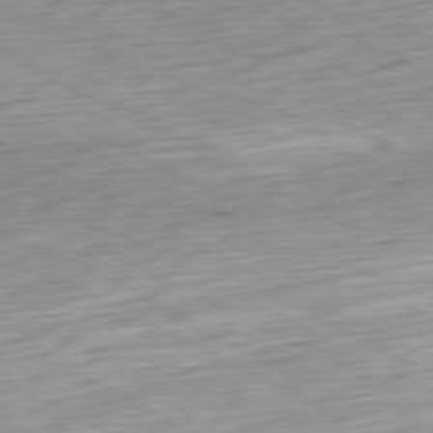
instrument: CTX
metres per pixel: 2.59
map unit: Ap
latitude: -81.0487
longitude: -70.6112
